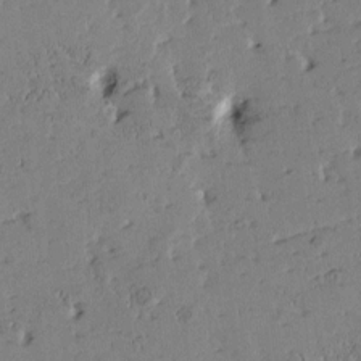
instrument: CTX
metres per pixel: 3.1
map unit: Htu
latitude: -1.3132
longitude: 176.1984
